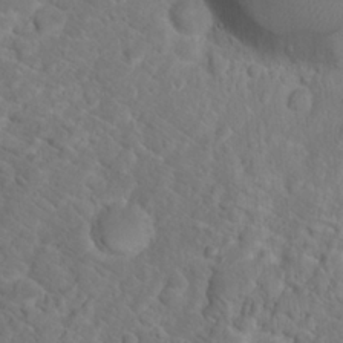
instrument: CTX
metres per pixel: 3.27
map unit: Hto
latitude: 18.6112
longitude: -37.1026
